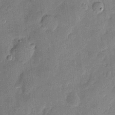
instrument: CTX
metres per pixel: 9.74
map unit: eHh
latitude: 4.1200
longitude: -71.1214
